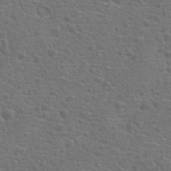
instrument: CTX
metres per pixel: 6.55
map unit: Hto
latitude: 18.6301
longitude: -42.1389
